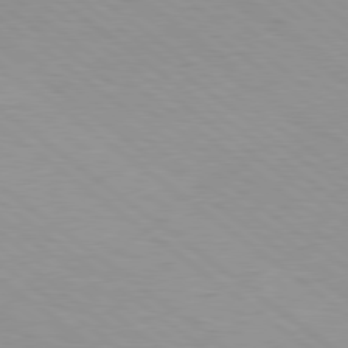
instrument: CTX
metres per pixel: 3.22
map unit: Hpe
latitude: 78.8380
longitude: -121.7450
